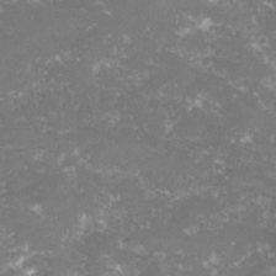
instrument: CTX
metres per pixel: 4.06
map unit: lHvf
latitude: -16.0850
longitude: -100.7624
